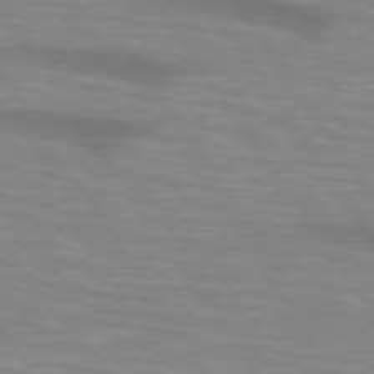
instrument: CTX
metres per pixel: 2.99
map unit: lApd
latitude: 74.3656
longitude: -59.0081
